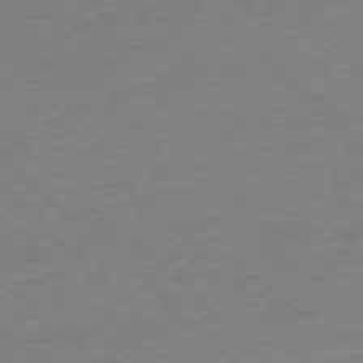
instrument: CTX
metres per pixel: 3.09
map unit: Ap
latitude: -77.2943
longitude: -97.8394
